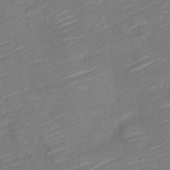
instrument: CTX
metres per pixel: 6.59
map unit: Nve
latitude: -19.0675
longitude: 107.3888
